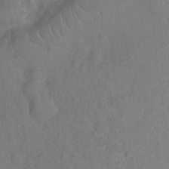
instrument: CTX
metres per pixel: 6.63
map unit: Nhu
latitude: -13.0864
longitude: -24.3467
